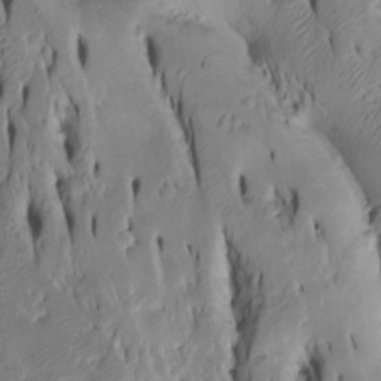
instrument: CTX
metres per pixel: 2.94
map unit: Htu
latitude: -4.9730
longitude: 150.7652
